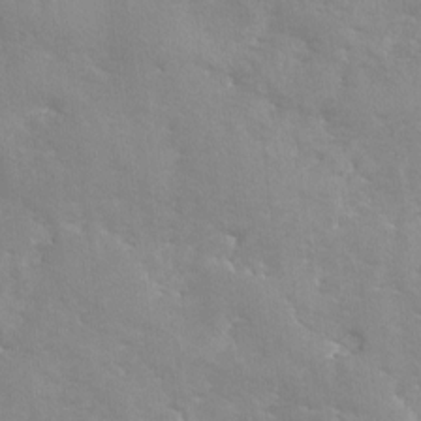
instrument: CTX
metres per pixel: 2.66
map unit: Ave
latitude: -8.9919
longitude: -117.5371
